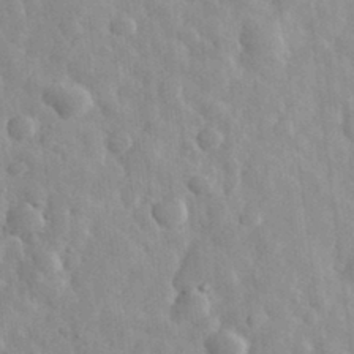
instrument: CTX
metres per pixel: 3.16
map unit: eHh
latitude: 31.8206
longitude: -72.1200
